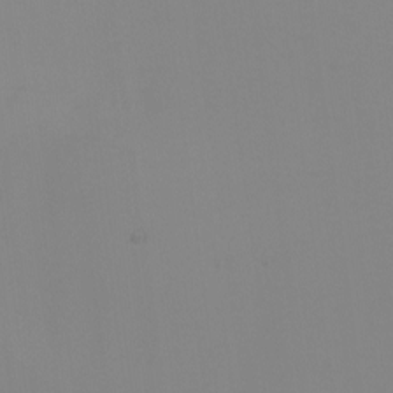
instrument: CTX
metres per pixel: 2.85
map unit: Nhu
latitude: -8.0094
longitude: -95.0459
